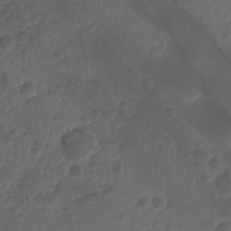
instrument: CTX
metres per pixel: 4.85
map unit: Hto
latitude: -7.9178
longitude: -44.4412
